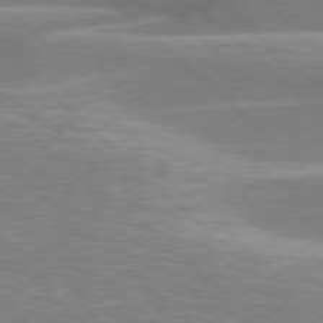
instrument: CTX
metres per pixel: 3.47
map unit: Hpe
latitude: 77.6694
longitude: -152.2523
